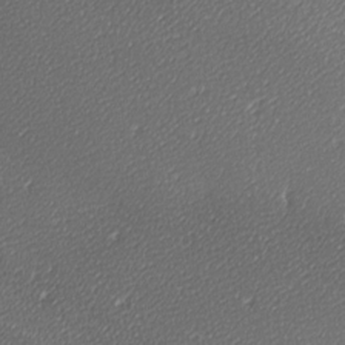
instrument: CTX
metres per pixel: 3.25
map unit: lAa
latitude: -10.5385
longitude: -126.8758
